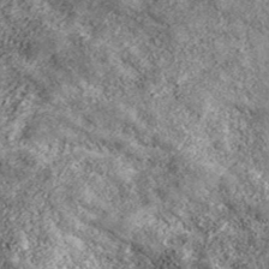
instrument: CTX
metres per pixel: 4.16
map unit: eHh
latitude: 42.8947
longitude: -89.1215
